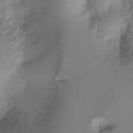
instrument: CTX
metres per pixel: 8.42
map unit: Ht
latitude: -17.1054
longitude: -46.8947
